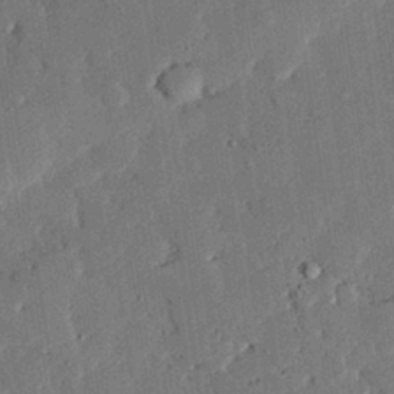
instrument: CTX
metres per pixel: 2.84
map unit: eHh
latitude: 28.0444
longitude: -82.3467
